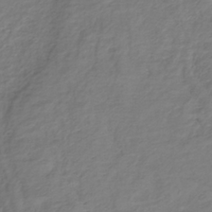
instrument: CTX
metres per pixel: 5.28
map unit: lHb
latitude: -36.5384
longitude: 72.9730
